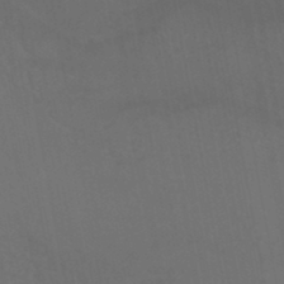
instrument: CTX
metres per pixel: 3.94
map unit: HNhu
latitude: -46.1039
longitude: 93.4454
